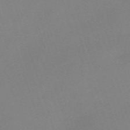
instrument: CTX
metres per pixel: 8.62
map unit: eHh
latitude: -62.6707
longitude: 50.4251
